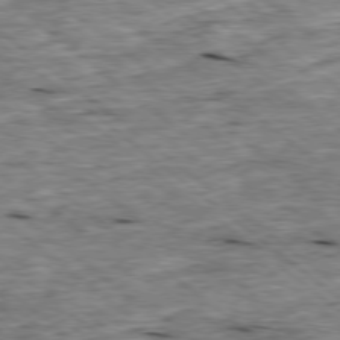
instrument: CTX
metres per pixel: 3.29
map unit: Ap
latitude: -78.9163
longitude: -87.0080
